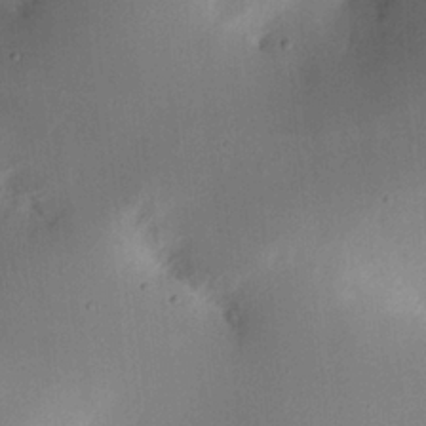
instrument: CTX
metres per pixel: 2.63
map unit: Nhu
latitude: 15.1215
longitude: -75.3293
